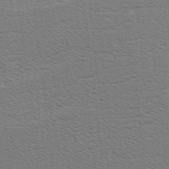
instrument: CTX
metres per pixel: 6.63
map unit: Hve
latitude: 2.6868
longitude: -125.2537
